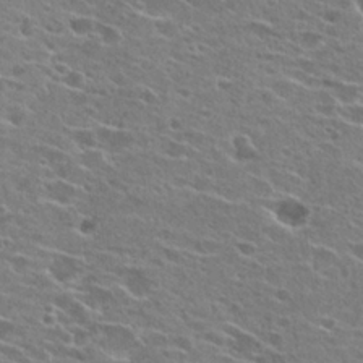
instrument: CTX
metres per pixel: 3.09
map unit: Hto
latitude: 24.2333
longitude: -42.8380
